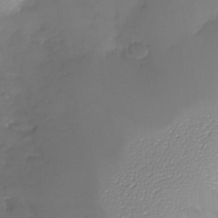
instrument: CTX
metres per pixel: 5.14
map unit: Nhu
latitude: -26.2172
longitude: -58.2334
